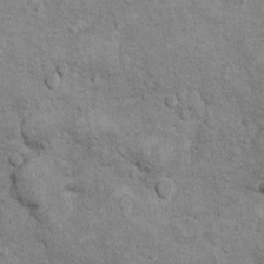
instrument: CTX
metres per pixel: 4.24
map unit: Hto
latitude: 10.4601
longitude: -36.7435
